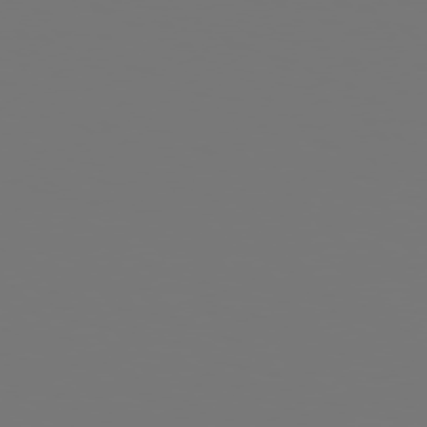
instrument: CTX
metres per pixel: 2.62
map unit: Hpe
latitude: 76.0255
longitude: -139.8772
